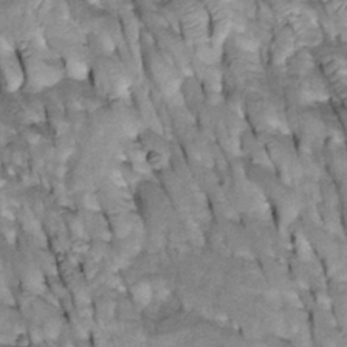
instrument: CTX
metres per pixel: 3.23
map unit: Htu
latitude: -3.0864
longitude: 150.2361
